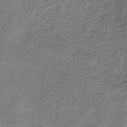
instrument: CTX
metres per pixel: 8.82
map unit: eHb
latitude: -30.4818
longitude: 71.4266
